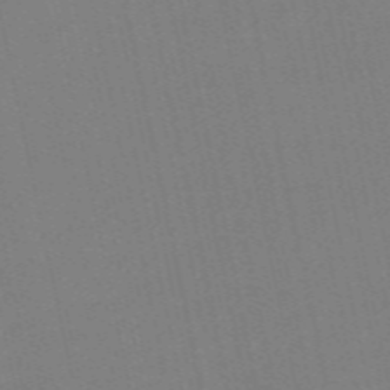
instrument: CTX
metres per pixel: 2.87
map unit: Nve
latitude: -58.2172
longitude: 50.3873
